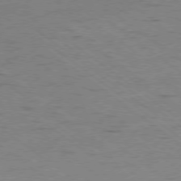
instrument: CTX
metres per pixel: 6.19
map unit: Ap
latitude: -78.8597
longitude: -99.5938
